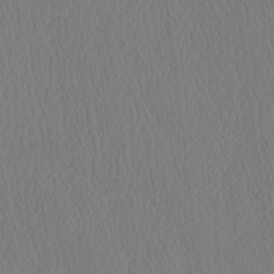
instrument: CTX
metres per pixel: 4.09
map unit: eHh
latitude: -3.4643
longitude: 16.5196
